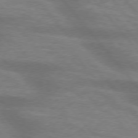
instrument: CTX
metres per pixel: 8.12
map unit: lApd
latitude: 75.3293
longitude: -58.4601
